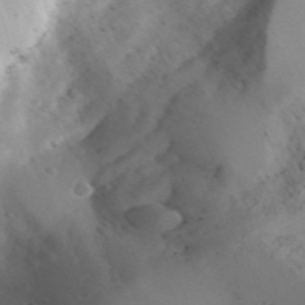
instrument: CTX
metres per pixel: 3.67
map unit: Aa
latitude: 23.6694
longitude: -131.5560
